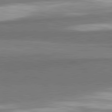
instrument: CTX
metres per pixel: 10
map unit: lApd
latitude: 82.2522
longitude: 161.3321
